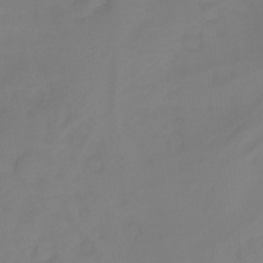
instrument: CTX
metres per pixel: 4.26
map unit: Ht
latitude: -14.3307
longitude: -52.2901
